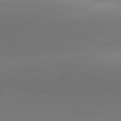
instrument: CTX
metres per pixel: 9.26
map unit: lApd
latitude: 81.6883
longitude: 143.1431
